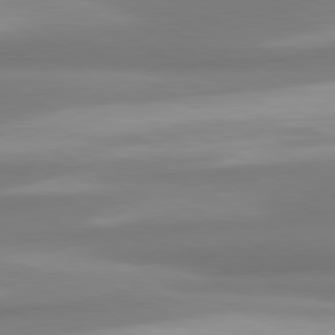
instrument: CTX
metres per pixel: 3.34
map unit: lApd
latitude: 80.5735
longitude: 174.2172
